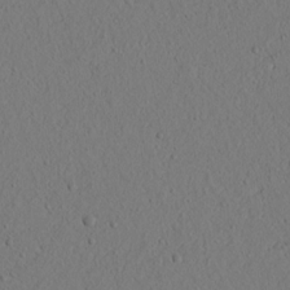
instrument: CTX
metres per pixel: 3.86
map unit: lAvf
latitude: 9.0081
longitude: 165.6533
